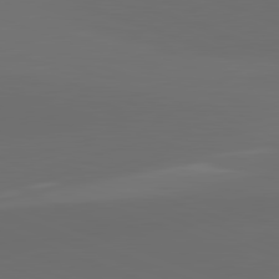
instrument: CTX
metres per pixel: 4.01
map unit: lApd
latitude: 82.1388
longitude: 134.8975
